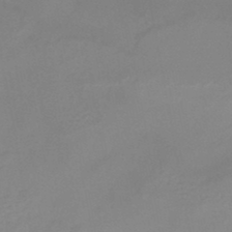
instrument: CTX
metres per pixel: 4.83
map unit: HNb
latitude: -46.2739
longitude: -35.5938
